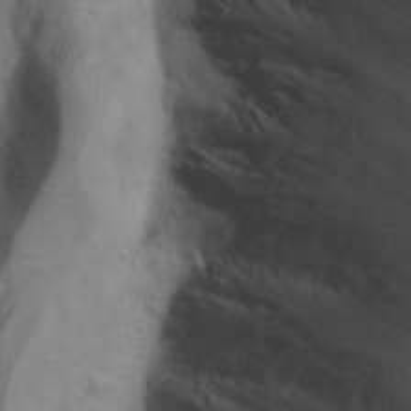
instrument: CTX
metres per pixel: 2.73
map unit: Ave
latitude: -9.1620
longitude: -121.3671
